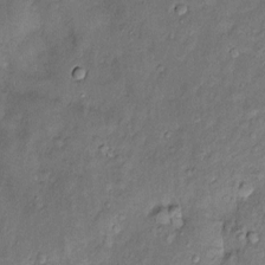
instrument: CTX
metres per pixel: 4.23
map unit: Htu
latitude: -4.6140
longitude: 158.8786
